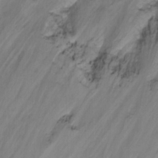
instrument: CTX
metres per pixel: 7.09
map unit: Nhu
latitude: -13.2565
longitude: -57.9717
